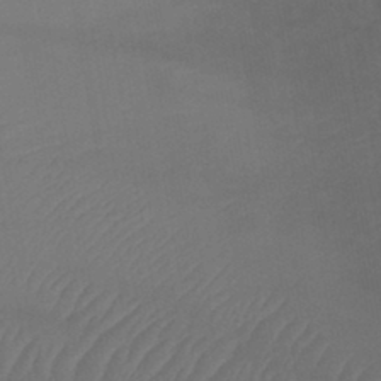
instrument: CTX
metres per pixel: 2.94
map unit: lHb
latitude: -42.6140
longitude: 73.9178
